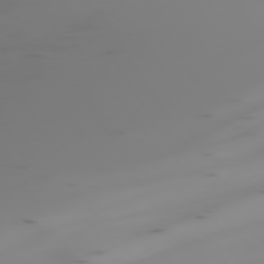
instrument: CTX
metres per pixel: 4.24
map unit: Hpe
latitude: -73.6533
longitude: 6.6896
